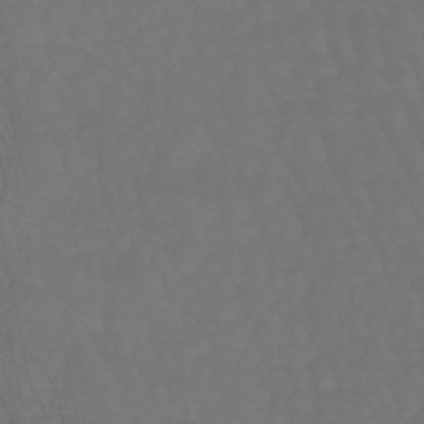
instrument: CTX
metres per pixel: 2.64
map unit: lHb
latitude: -47.6910
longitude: 81.3132
